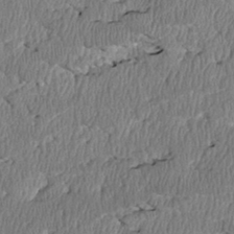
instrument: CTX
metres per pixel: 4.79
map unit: Htu
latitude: 3.1970
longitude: 149.9178
